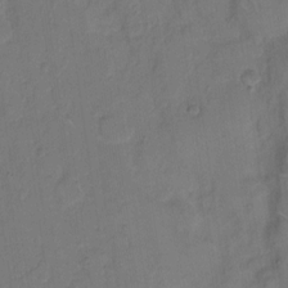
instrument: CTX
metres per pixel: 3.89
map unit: Hto
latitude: 7.9906
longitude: -61.3292
